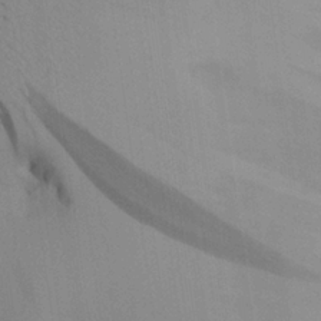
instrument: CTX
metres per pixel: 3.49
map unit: Aa
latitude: 25.6693
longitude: -128.8002
